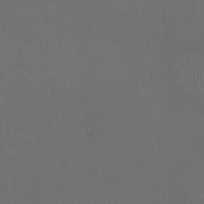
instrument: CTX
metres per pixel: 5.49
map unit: HNhu
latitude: 1.0269
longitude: -2.3656
